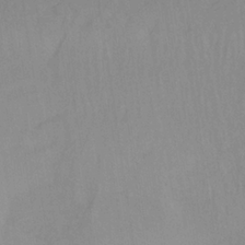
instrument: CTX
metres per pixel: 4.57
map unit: HNb
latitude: -33.2754
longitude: 63.7666
